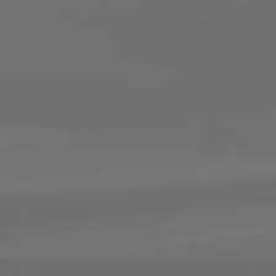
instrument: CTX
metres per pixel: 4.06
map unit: lApd
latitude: 83.3859
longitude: -133.5560
